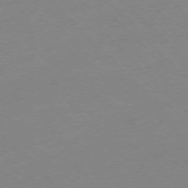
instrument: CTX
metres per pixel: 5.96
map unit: Ap
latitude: -76.5574
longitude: -79.8584
